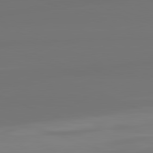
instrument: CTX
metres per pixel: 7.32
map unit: lApd
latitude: 82.2522
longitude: 159.8233
